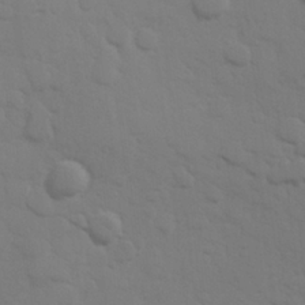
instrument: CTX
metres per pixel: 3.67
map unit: Hve
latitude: 25.7638
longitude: 148.3496
